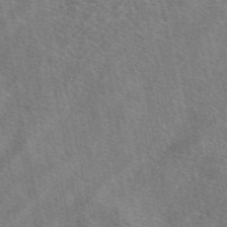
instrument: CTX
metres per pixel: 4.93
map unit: eAb
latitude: 49.8583
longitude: 119.7478
